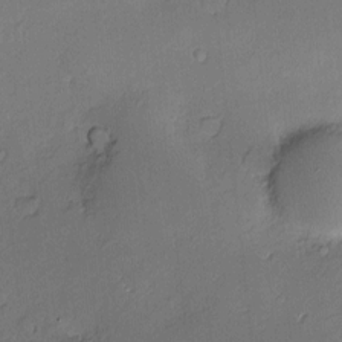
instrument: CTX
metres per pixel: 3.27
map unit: Nve
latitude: -8.8219
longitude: 175.2942
